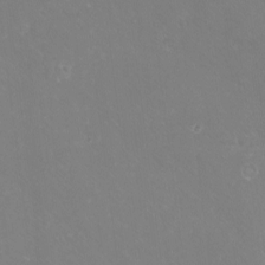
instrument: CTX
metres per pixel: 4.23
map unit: eHh
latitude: -10.6896
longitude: -65.8205
